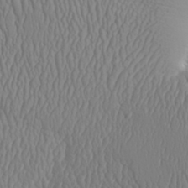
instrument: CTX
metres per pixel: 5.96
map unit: Aa
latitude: 31.7450
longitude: -142.9892
